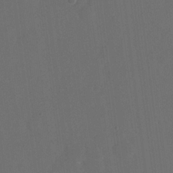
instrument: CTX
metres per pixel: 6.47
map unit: eHh
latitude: 18.7246
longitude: -65.8205
